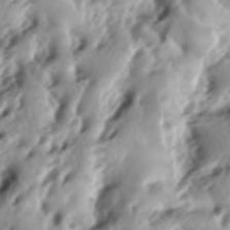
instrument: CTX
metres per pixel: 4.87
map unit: lAa
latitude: -6.5007
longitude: -124.1767
